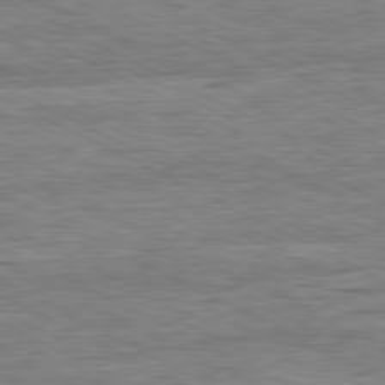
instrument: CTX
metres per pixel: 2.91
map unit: Ap
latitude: -81.1620
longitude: -76.3089
